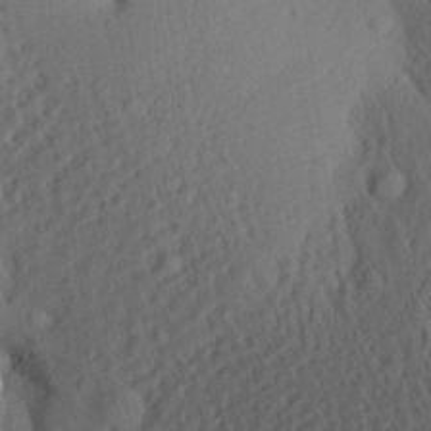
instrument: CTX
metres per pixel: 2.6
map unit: Aa
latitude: 26.8758
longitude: -136.4979
